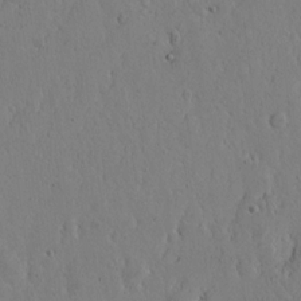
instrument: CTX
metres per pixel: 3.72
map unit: Hto
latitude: 11.5560
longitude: -57.4993
